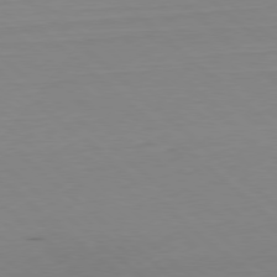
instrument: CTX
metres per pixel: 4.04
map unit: Hpe
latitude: -79.6721
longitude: 9.3698
